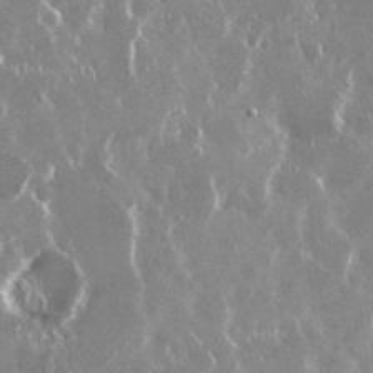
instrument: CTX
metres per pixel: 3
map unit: Nhu
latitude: 29.7260
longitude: -61.0269
